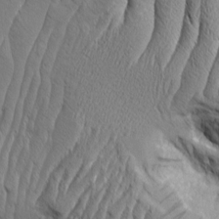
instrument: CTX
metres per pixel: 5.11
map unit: Aa
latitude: 7.9717
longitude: -129.9906
